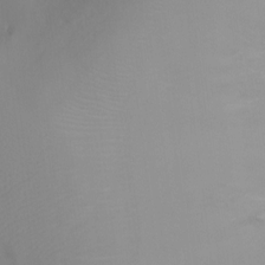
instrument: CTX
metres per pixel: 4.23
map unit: Ht
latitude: -4.0094
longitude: -28.1200
